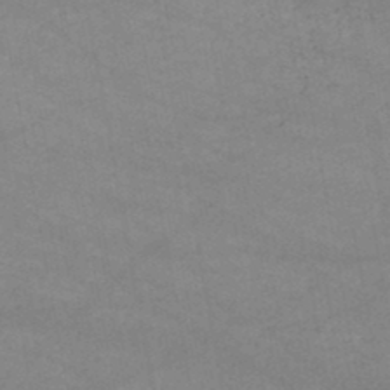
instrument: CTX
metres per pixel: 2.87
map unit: lHb
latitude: -46.5384
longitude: 62.0094
